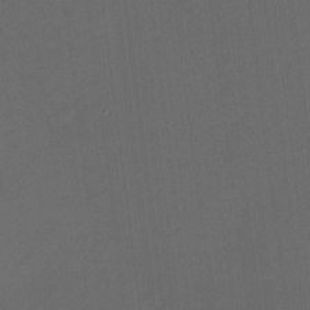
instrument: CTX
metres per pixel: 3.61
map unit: HNhu
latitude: 8.1956
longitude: 10.0661
